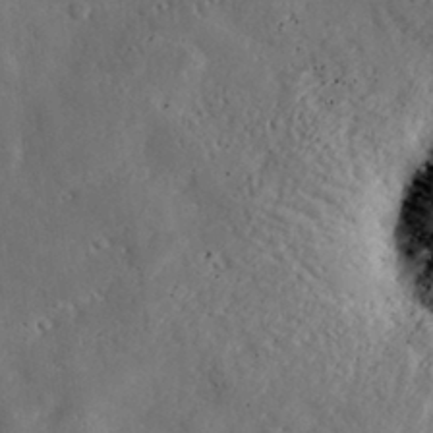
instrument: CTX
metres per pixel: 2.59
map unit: lHvf
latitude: 31.9151
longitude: -84.6113
